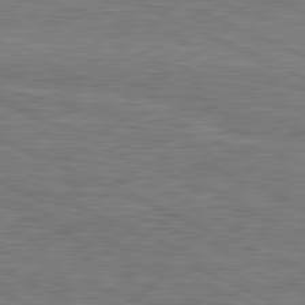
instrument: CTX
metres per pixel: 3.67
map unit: lApd
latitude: 81.5182
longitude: -167.9717
